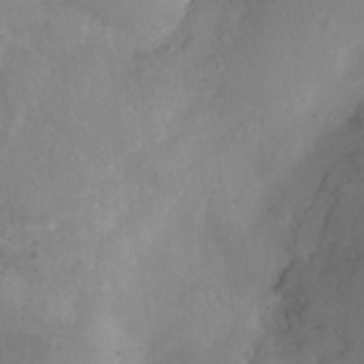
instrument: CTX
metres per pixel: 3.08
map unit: Nhu
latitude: 2.8191
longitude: -15.1404
